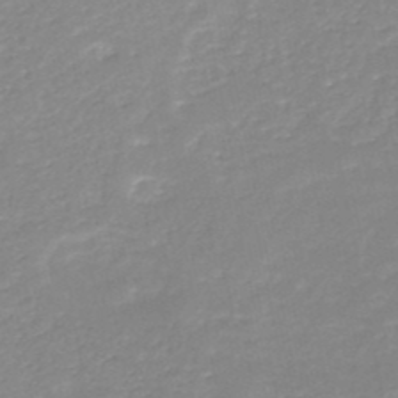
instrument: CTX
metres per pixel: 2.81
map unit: HNb
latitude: -48.8786
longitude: -44.1955
